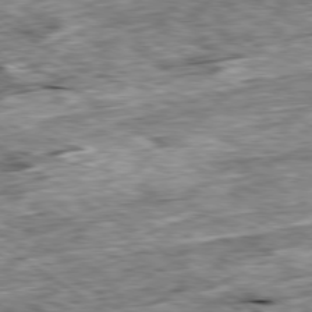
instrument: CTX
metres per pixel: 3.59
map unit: Ap
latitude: -79.7477
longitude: -85.6505
